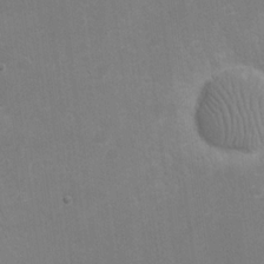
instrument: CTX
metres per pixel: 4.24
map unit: eHh
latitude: 20.1389
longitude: -69.6316
